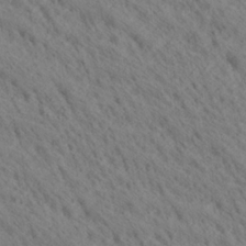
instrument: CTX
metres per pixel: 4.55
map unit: Ave
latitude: 20.8947
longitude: -139.6505
